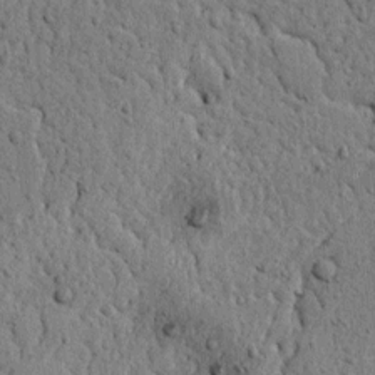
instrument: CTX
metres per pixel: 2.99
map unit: lAvf
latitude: 4.5924
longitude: 166.9542
